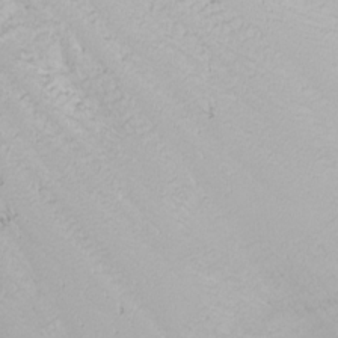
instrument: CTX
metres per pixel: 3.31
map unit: Nhu
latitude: -0.8975
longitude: -78.8947
